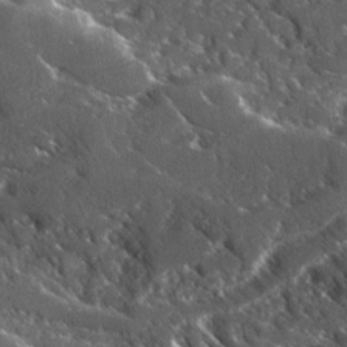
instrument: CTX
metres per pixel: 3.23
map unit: Ave
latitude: 17.3671
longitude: -130.1578
